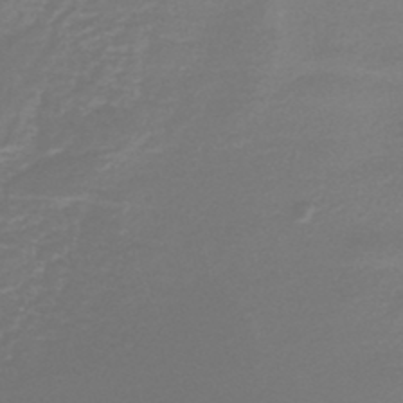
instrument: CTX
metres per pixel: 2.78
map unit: HNb
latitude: -47.0486
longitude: 53.0675
